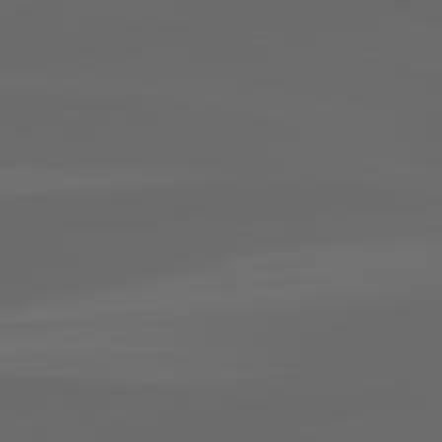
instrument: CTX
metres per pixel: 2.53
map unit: lApd
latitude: 82.8569
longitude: -136.9514
